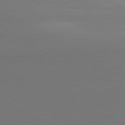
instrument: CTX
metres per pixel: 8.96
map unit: lApd
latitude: 81.2537
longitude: 145.1809
